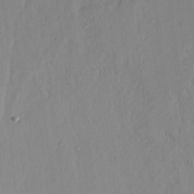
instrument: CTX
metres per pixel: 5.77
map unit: lHvf
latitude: 19.1025
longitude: -115.4993
